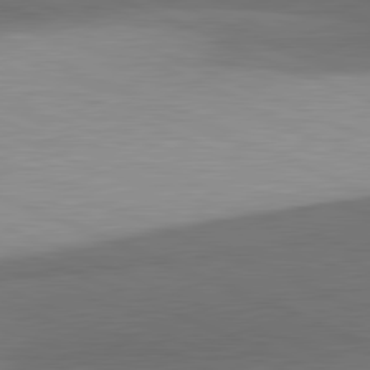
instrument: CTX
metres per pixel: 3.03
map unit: lApd
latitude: 81.5749
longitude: 137.6910
